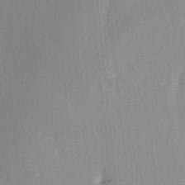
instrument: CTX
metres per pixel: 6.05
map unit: Ave
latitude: 2.9702
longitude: -111.4993
